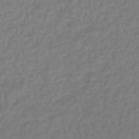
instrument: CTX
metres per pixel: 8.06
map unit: lHb
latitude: -44.7085
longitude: 65.6155
